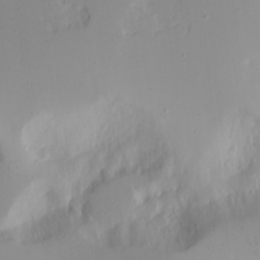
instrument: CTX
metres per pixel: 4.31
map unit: eHh
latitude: -4.3306
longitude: -82.8757
